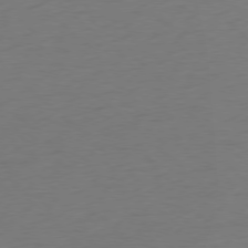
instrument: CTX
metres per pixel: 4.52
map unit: Ap
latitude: -77.9367
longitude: -91.7450
